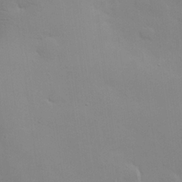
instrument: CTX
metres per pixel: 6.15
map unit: eHh
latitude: 25.4048
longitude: -65.6127
